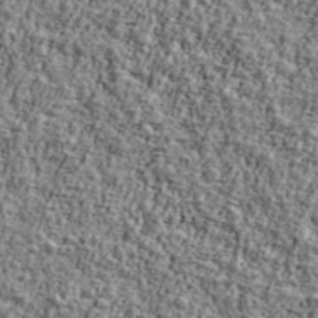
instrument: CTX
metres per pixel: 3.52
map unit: Ave
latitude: 42.5735
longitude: -111.2159
